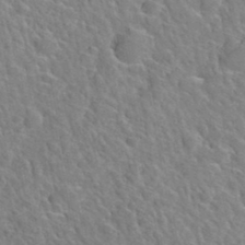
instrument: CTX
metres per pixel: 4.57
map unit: Hto
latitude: 35.9339
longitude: -49.0647
